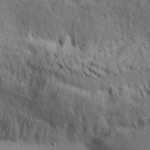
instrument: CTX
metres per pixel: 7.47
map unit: Aa
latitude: 30.8002
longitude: -137.6127
